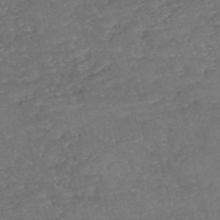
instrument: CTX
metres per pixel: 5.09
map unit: eHh
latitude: -54.3306
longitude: -90.2523
